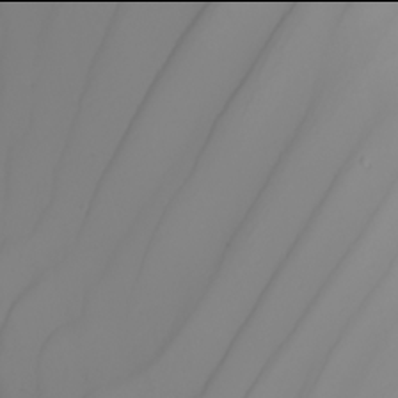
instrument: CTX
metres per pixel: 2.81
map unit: Nhu
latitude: -6.0094
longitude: -93.1781
